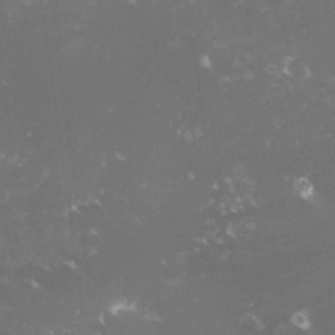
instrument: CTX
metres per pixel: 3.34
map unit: lHvf
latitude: -15.4455
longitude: -100.3278
